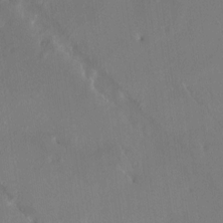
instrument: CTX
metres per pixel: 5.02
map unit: HNhu
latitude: 7.7827
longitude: 4.4818
